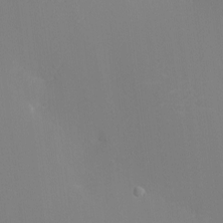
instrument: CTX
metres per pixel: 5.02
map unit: eHh
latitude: -4.4062
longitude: -83.1403
